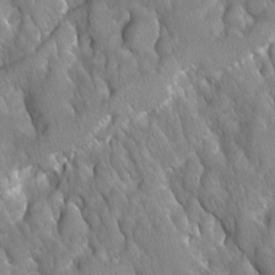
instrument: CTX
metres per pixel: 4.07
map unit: Ave
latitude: -11.1998
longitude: -118.8380
